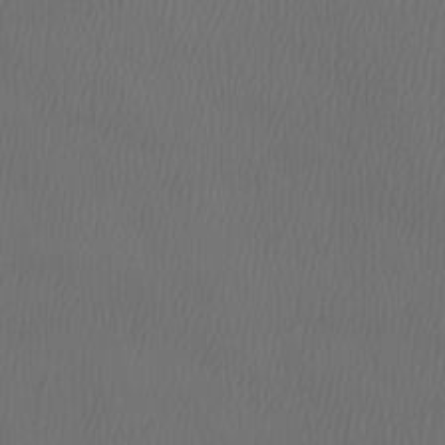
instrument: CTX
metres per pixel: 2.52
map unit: Htu
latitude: -5.7666
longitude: -73.8206
